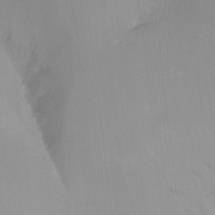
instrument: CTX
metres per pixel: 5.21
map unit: Nhu
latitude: -12.0850
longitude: -68.0255
